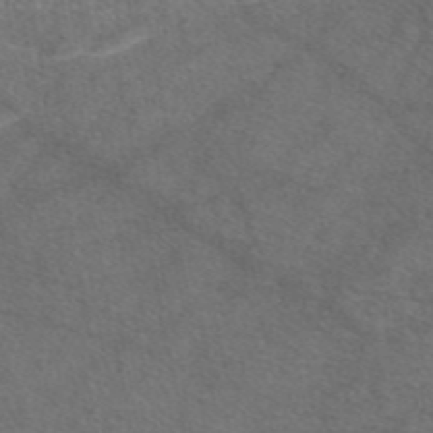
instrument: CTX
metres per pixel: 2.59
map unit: eAb
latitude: 47.6505
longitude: 110.6329
